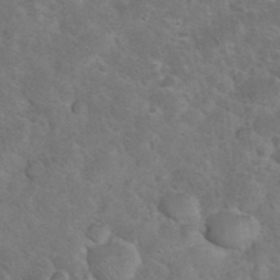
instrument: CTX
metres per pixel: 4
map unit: eHh
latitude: 36.6680
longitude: -66.2333
